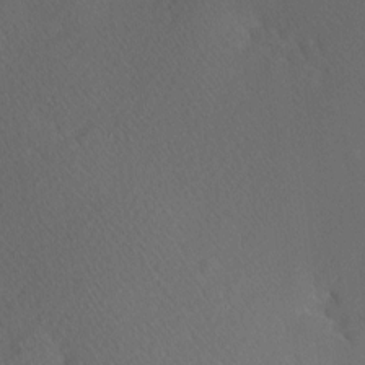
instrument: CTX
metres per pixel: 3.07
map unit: Hve
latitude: 12.2334
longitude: -90.1200
